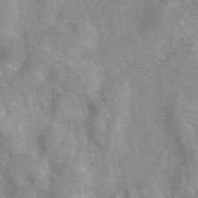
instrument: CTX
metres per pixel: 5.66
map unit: eAb
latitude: 41.4804
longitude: 106.1228
